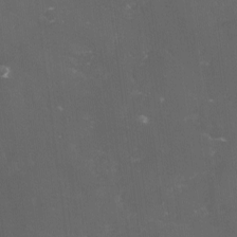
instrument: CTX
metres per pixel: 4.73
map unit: lHvf
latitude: -14.1606
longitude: -101.2159
